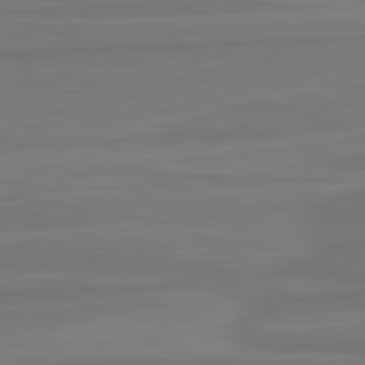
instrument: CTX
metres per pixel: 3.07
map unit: lApd
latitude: 82.5167
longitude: 168.3117
